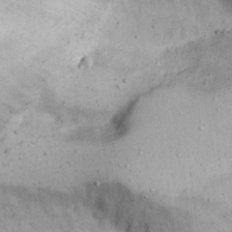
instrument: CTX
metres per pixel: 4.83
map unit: Nhu
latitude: 22.2711
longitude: -67.9906
